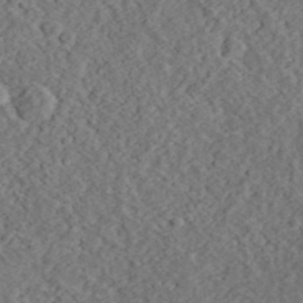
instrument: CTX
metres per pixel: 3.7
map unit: eHh
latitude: 37.2159
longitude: -79.4427
